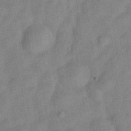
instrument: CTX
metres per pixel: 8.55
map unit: Hve
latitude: -31.0108
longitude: 91.9178
